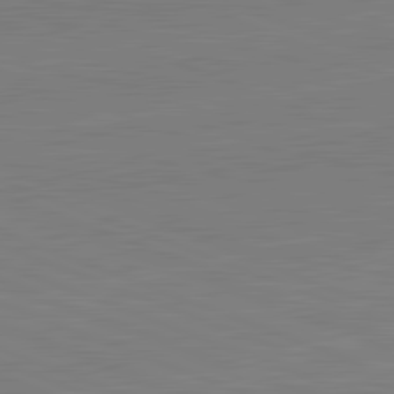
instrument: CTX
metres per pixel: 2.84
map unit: lApd
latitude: 82.2333
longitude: -157.6504
